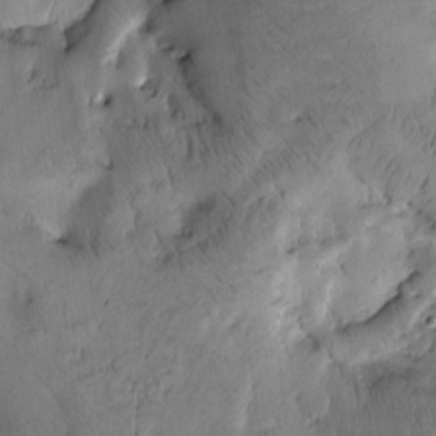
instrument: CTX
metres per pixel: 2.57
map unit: Htu
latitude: -3.4643
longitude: 169.6532
